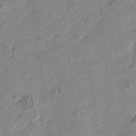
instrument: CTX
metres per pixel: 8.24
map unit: Htu
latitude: -6.0850
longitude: 176.6330
